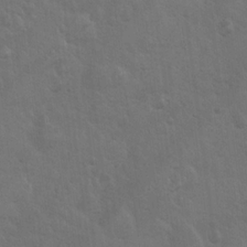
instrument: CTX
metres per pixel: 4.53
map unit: Hto
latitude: 18.9891
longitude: -54.0444
